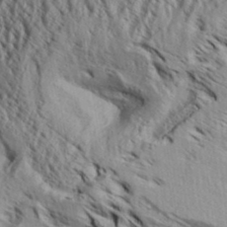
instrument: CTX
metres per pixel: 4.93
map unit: Aa
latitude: 32.6679
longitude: -136.8380
